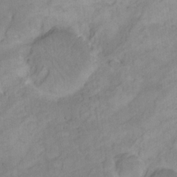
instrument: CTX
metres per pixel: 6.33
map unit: eHh
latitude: 18.1200
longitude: -64.5357
